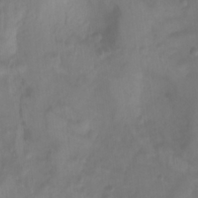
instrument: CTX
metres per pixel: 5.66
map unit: Ht
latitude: 2.1011
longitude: -22.1578
